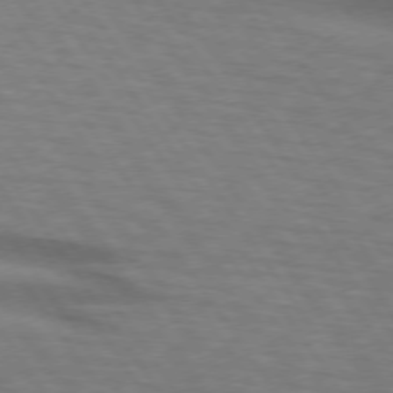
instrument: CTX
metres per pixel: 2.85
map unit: lApd
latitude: 74.0444
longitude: -76.2522
